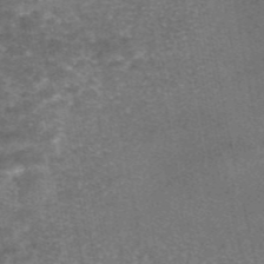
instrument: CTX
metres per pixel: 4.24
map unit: eAb
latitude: 46.8191
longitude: 104.7841
